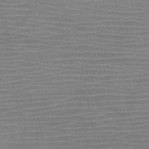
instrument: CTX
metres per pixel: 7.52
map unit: HNb
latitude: -46.5196
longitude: -44.9136
